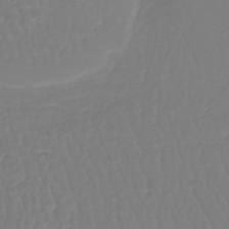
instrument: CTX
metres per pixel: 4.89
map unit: lHb
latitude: -42.0283
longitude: 67.6533
